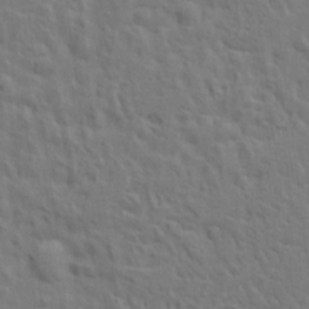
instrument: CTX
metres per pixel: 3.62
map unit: Ave
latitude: 17.2159
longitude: -141.3859
